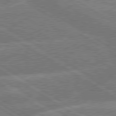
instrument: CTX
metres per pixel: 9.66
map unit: lApd
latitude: 79.6883
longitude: -162.8002
